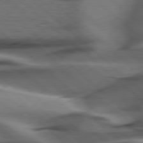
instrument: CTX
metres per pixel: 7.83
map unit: Hpe
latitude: 78.3468
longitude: -155.7450
